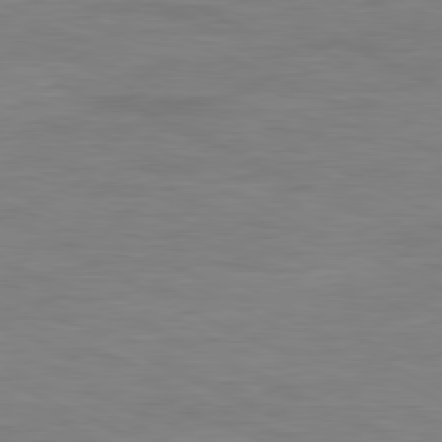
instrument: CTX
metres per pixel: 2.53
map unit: Ap
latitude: -81.2376
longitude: -75.6883
